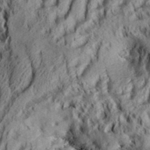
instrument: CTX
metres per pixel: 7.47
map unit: Aa
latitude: 33.8583
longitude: -137.1403
